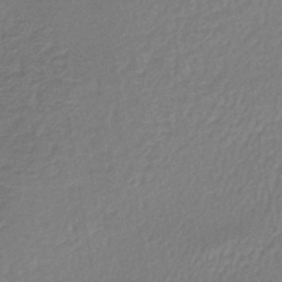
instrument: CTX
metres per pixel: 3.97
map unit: lHb
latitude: -41.3698
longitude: 72.6707
